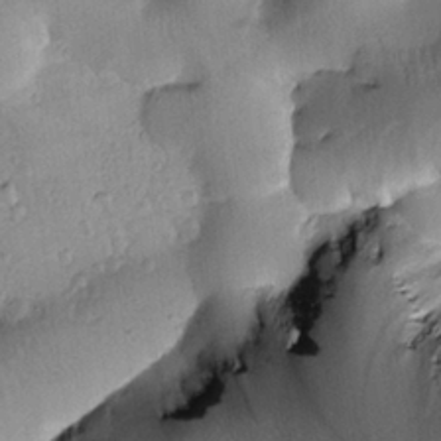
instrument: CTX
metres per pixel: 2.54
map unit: Htu
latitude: -0.9920
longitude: 173.4643
